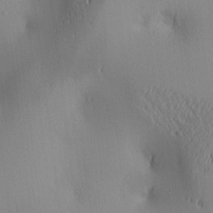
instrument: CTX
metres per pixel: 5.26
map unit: lAa
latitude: 2.6490
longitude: -116.8191
